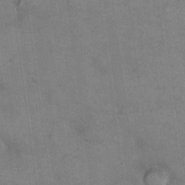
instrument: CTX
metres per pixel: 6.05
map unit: eHh
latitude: 21.9150
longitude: -61.3670
